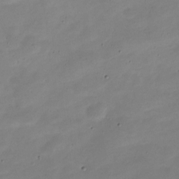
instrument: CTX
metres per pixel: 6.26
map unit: Nve
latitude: -21.9178
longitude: 105.3887
